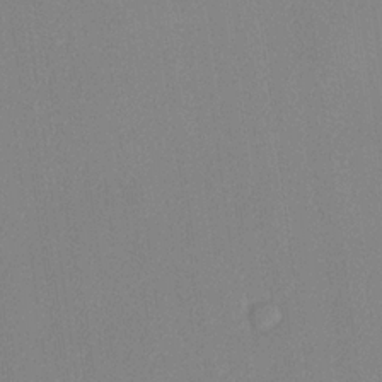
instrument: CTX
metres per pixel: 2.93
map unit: lHvf
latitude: 22.4790
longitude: 140.7463
